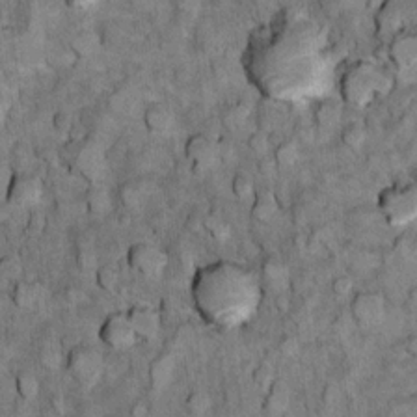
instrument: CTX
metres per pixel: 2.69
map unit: Ht
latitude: 12.1767
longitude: -33.0269
